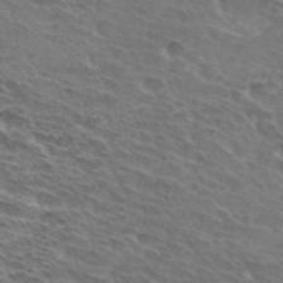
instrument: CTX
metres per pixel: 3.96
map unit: Hto
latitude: 32.7057
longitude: -44.3845
